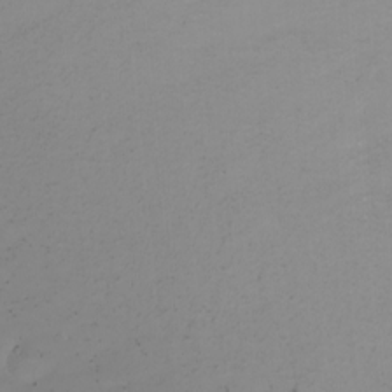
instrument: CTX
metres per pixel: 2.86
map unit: Nhu
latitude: -7.1998
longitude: -93.4804
